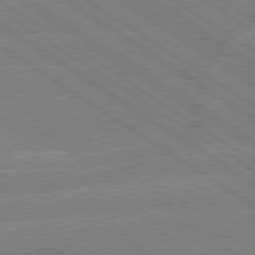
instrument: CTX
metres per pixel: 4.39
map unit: lApd
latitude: 79.2537
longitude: -133.1781
